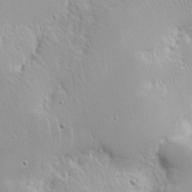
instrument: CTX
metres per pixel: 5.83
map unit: Nhe
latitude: -2.3873
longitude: -59.3671
